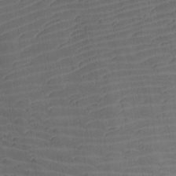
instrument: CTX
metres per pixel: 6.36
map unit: Htu
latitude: -7.9178
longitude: -66.5356
